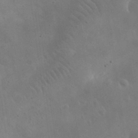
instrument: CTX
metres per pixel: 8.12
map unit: eHh
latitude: 25.4237
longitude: -67.4993
